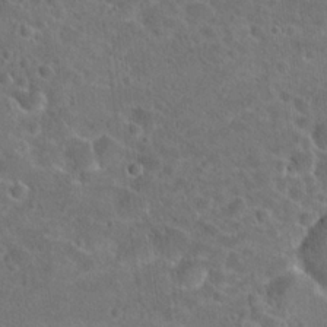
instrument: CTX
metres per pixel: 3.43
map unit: Hto
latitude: 22.4412
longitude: -45.8583
